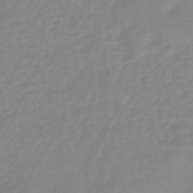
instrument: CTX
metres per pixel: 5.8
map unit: eHb
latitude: -44.9920
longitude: 81.0865
